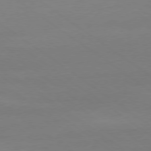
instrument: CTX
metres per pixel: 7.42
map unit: Ap
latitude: -79.1620
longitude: -55.4426
